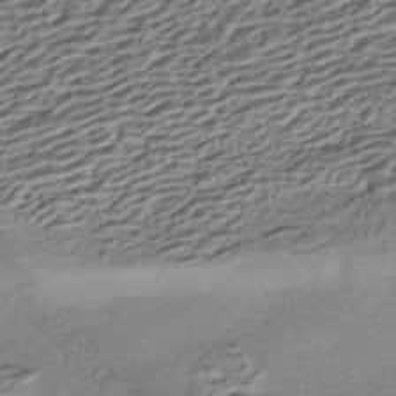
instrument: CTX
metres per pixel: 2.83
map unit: HNhu
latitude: -42.5573
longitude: 105.7477
